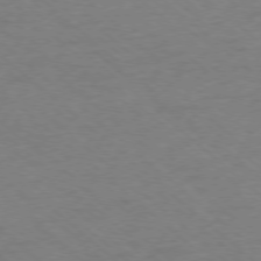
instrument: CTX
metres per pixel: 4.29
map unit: Ap
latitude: -77.4265
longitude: -77.2348
